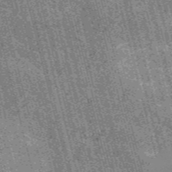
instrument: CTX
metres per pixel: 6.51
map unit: HNb
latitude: -56.0283
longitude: -43.1592
